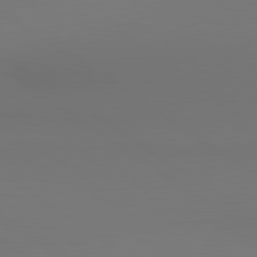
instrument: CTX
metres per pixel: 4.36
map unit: lApd
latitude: 80.8569
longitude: 152.8219
